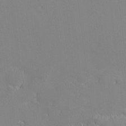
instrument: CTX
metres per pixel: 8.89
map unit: eHh
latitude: -2.8407
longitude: -80.7057
